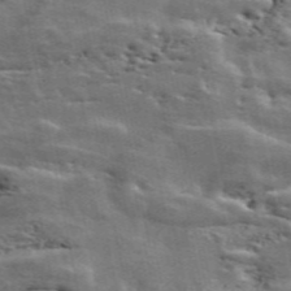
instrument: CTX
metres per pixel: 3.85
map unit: ANa
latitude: 49.3482
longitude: -82.1011
